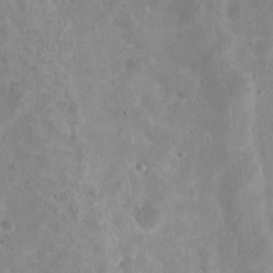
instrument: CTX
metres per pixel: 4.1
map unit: Nhu
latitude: 16.9514
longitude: -30.8002
